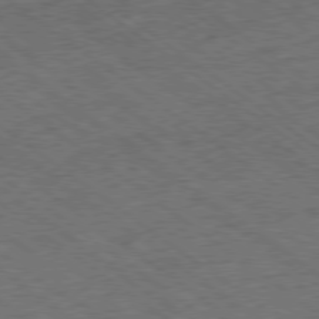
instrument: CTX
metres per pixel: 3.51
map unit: Ap
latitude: -79.3131
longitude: -52.6302
